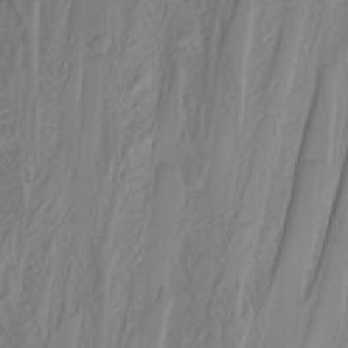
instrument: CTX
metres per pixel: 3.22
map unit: Nhu
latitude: -4.2361
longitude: -86.6301
